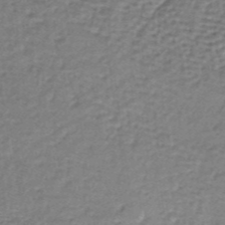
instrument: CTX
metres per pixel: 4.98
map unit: lHb
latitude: -35.6533
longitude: 60.1795
